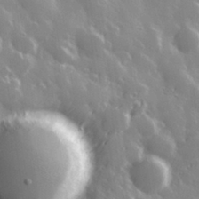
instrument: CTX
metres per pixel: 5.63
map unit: Hve
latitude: 28.6490
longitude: 146.7463
